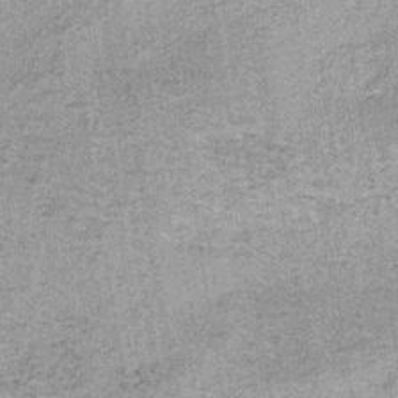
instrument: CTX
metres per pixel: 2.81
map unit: lHb
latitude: -37.2376
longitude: 65.6722
